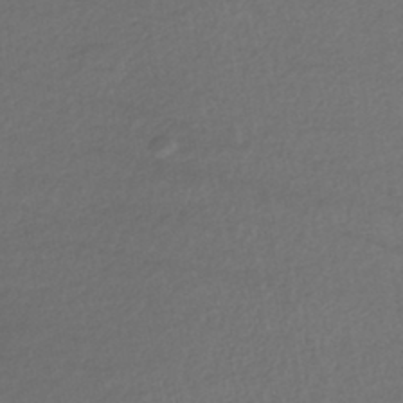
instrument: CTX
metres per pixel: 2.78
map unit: HNhu
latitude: -43.8989
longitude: 103.3888
